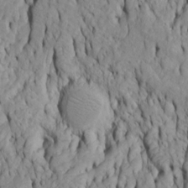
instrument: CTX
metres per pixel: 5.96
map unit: Htu
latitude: -5.6910
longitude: 152.3684
